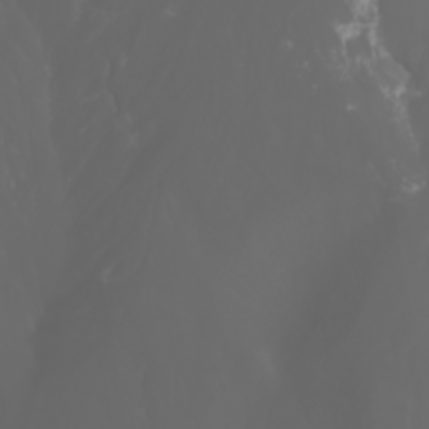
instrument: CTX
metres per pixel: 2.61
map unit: Nhu
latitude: -1.5777
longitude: -75.8772
